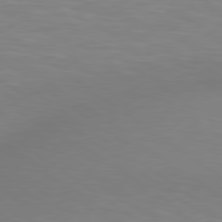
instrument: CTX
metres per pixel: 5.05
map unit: lApd
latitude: 80.0444
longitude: 121.8611
